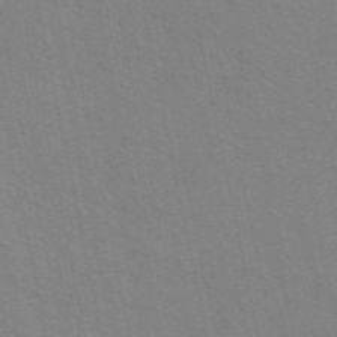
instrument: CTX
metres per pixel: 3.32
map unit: ANa
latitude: 49.2348
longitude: -75.9528
